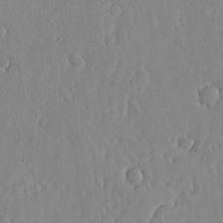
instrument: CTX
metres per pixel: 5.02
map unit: lHvf
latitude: 16.9325
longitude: -114.4223
